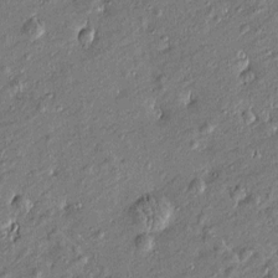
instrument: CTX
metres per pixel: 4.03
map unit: Htu
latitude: -7.1620
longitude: 176.8408
